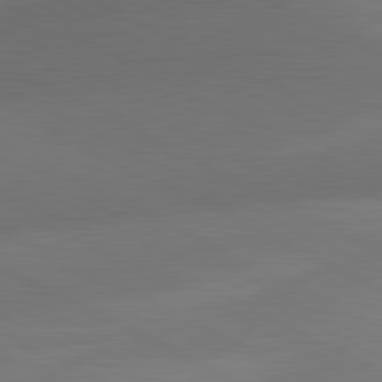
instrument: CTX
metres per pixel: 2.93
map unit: lApd
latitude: 81.0458
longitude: 129.0864
